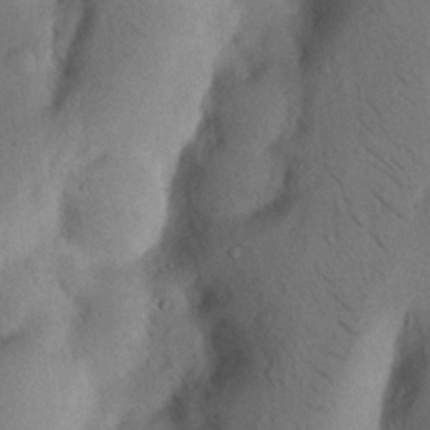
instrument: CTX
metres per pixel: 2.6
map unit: Nhu
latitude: 18.9891
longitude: -75.9717
